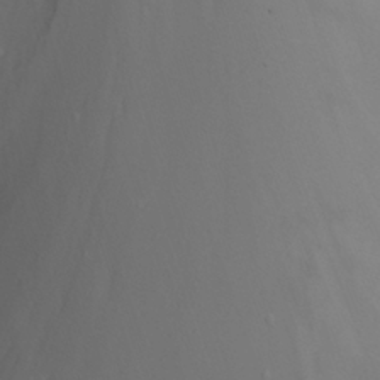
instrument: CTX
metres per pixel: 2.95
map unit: Nhu
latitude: -14.3496
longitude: -55.8016
